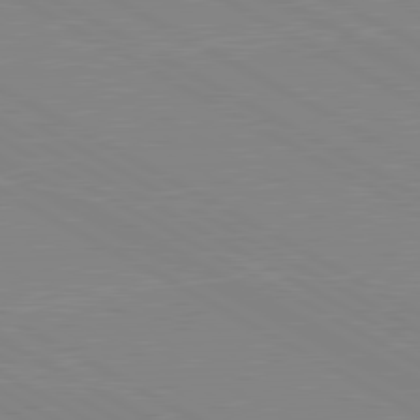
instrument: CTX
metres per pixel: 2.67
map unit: lApd
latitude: 80.6868
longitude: 151.5210
